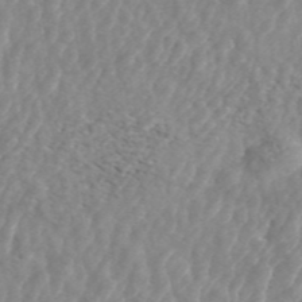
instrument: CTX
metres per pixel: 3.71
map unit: ANa
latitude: 45.4615
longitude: 28.4440
